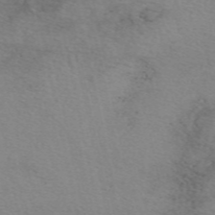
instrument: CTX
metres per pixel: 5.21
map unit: eAb
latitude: 50.2144
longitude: 106.7652
